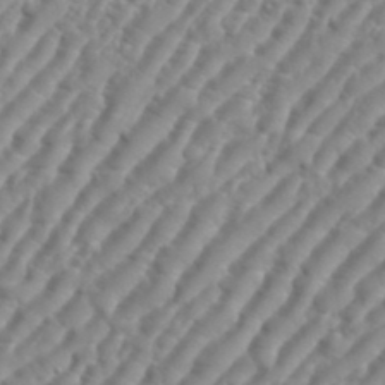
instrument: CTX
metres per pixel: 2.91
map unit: eHh
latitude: 36.2712
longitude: -134.7057
